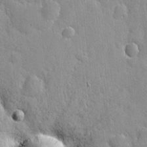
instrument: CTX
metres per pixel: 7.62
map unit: eHh
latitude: 6.4601
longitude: -69.9339
